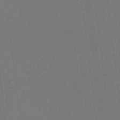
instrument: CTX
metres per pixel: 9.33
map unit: eHb
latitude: -49.2565
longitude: 84.0094
